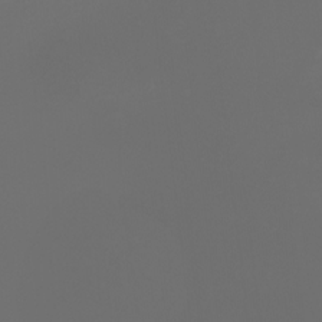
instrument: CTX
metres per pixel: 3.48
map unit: Htu
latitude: -6.9730
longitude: -73.8017
